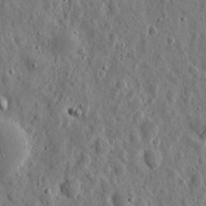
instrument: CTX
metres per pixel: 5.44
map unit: eHh
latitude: 11.0270
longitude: -73.6127
